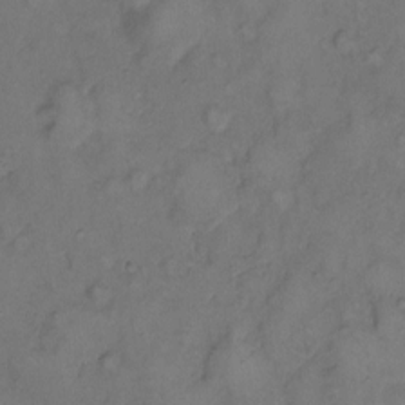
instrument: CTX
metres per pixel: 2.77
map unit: eHh
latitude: 8.4790
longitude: -62.4790
